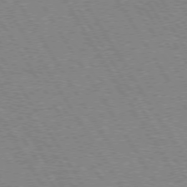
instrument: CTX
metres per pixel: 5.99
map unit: Hpe
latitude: 73.6316
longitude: -129.1214
